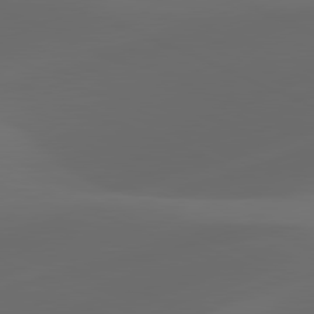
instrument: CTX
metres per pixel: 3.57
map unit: lApd
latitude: 80.9892
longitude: -83.3103
